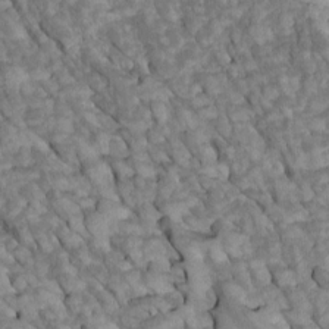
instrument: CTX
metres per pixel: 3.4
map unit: Htu
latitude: 1.3481
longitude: 144.6708
